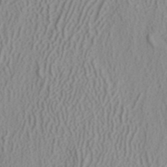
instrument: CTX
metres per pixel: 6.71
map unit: ANa
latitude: 38.3089
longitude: 23.2376
